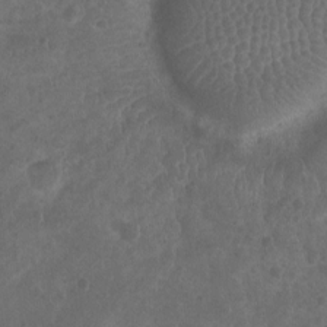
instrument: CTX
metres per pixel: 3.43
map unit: Nhu
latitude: -10.3873
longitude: -21.0648
